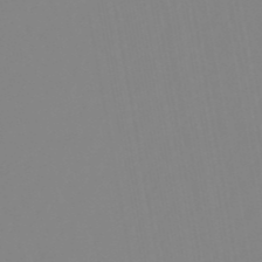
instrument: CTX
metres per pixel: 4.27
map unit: lHb
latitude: -49.6344
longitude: 74.4251
